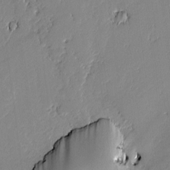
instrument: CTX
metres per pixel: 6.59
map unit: lAvf
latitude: -0.9542
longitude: -108.4790
